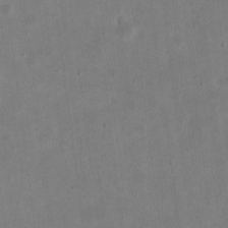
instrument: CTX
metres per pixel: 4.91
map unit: eHh
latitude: 21.1214
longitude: -69.6694
